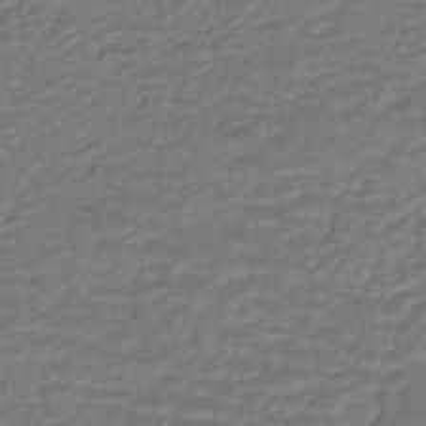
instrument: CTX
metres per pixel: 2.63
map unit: HNhu
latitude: -45.7478
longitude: 96.1606
